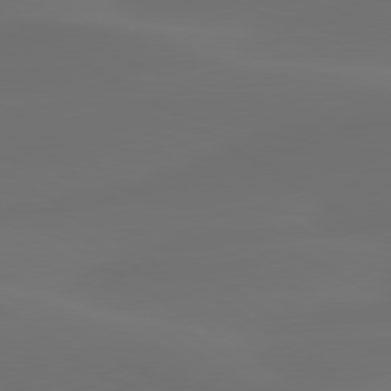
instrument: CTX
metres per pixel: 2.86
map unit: lApd
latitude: 80.3089
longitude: -84.4790
